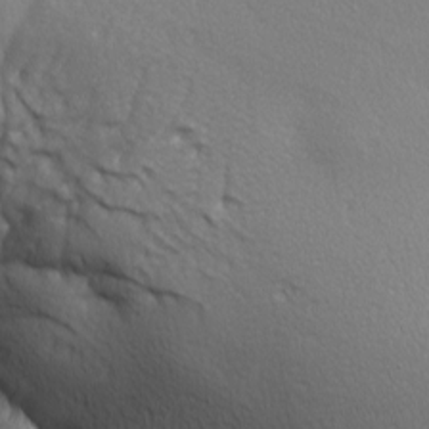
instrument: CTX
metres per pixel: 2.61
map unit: lAa
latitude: -5.9556
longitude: -121.9150
